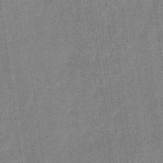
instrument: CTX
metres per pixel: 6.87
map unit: eHb
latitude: -31.2943
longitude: 74.3496
